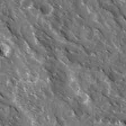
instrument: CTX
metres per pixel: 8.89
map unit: Ave
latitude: 16.7435
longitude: -131.0270
